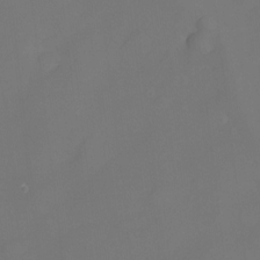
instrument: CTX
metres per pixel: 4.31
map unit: eHh
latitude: -22.0472
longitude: 15.5022
